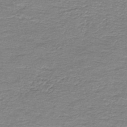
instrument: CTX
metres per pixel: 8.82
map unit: HNb
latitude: -44.2740
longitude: 50.8786
